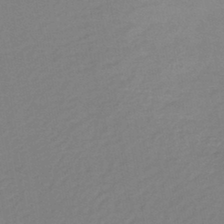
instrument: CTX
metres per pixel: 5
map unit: lHb
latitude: -41.8422
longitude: 76.1984
